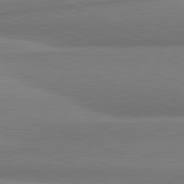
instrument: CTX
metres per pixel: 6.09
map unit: lApd
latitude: 81.8772
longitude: 164.3684
